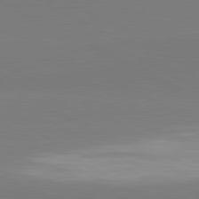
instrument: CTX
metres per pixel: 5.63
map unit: lApd
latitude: 81.6694
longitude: 159.0675
